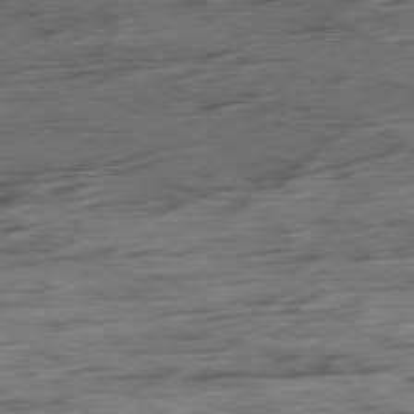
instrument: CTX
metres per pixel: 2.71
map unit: Ap
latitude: -81.0676
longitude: -95.9717
